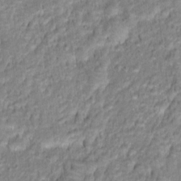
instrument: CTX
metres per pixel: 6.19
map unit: Hto
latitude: 16.2334
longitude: -40.2711
